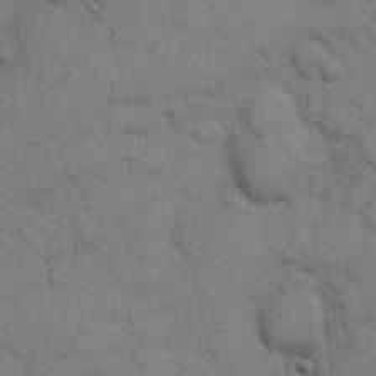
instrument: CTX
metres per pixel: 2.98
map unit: eHh
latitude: 7.3482
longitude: -65.3293
